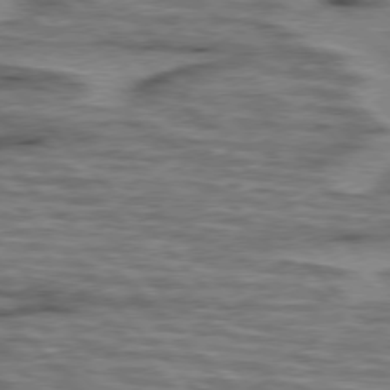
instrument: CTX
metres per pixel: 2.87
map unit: lApd
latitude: 76.4979
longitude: -77.4426
